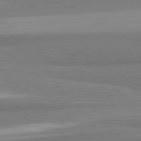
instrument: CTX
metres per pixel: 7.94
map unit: lApd
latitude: 82.4034
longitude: 173.6344
